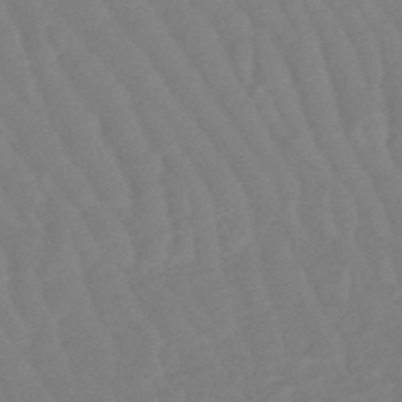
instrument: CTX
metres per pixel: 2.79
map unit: lHb
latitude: -49.7289
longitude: 82.8975
